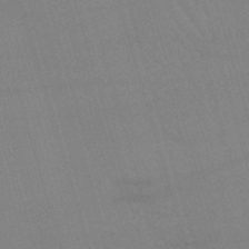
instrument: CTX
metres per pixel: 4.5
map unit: lHb
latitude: -44.2740
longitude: 77.3699
